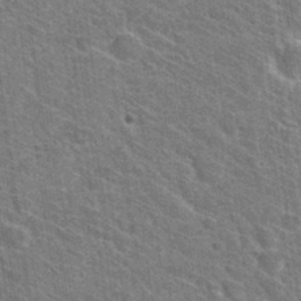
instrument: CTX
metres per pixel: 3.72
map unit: Hto
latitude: 31.5560
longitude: -44.4790
